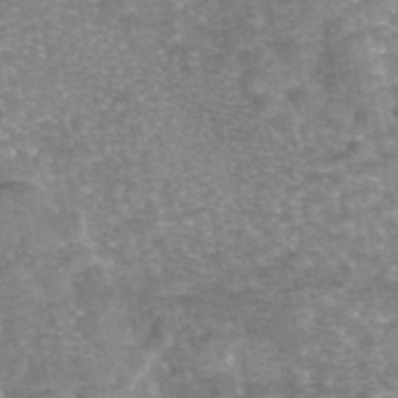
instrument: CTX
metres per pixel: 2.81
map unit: eAb
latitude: 45.6127
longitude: 104.7085
